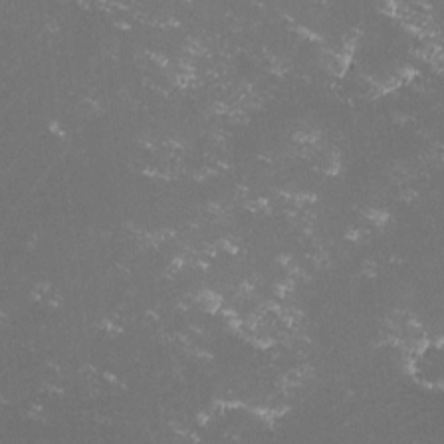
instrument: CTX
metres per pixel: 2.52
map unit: lHvf
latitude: -14.1606
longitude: -102.1200
